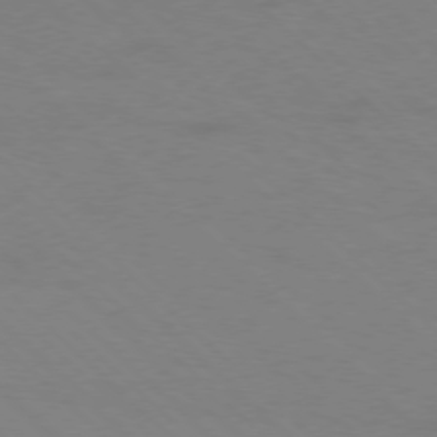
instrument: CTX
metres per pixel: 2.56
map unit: Ap
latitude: -77.6533
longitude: -68.7435
